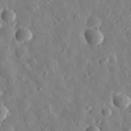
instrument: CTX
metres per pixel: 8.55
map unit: eHh
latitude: 32.4412
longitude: -78.5924
